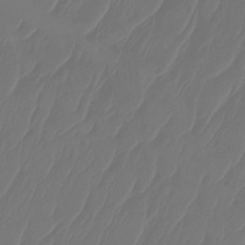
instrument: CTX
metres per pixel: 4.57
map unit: Ht
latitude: -14.4062
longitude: -49.4048
